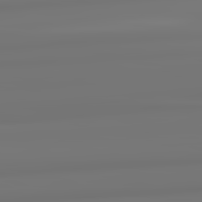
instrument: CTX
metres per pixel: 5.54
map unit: lApd
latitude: 82.4790
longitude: 171.2376
